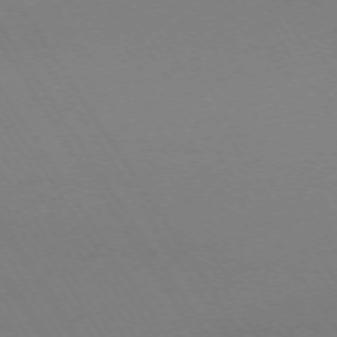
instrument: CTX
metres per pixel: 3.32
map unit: Ap
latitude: -73.3698
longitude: -72.2712
